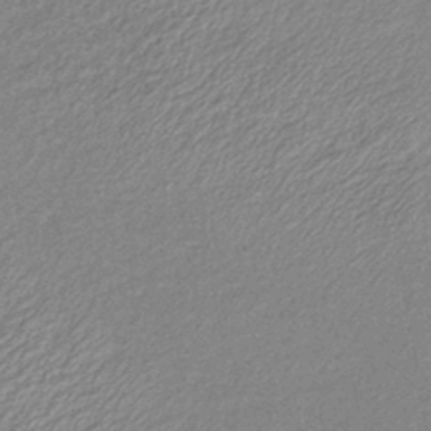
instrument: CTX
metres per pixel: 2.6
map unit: lHb
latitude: -40.4629
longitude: 70.8975
